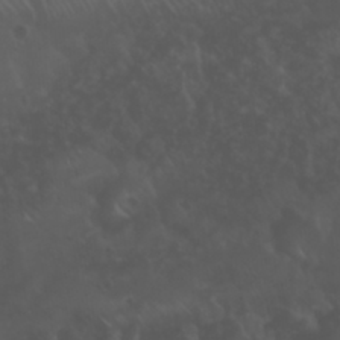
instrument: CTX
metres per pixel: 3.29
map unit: Nhu
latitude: 23.0080
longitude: -65.2348
